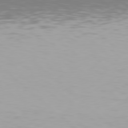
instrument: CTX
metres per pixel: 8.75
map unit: Hpe
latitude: 78.1578
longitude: -134.9891
